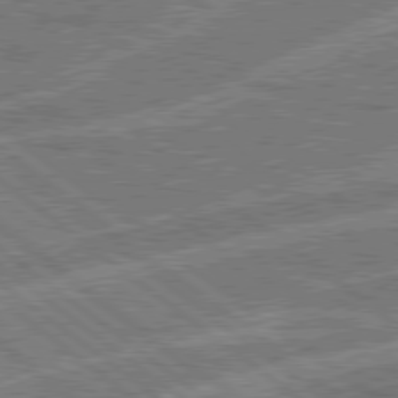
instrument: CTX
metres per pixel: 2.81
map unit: Hpe
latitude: 78.5546
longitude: -158.9514
